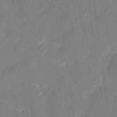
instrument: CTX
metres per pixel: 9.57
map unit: eHh
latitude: 11.1970
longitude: -66.8758
